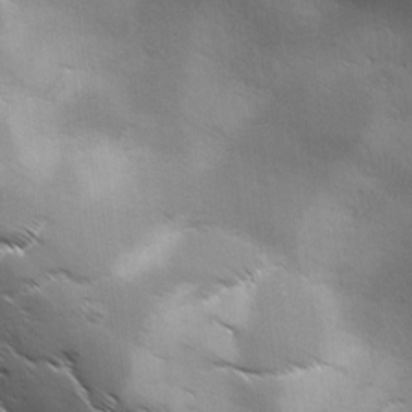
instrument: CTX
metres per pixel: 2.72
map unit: Ave
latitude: 1.3103
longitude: -113.9150
